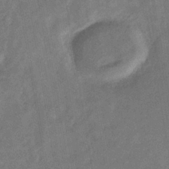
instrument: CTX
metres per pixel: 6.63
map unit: eHb
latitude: -33.9745
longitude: 74.0661
